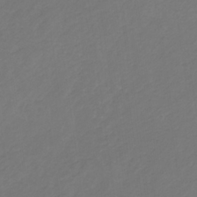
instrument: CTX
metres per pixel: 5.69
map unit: eHb
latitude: -30.6707
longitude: 64.7841
